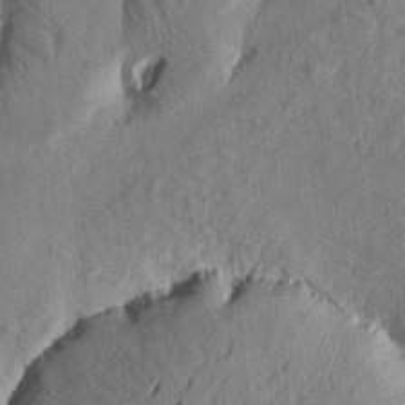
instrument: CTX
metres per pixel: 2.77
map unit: Htu
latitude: -1.7289
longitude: -176.4601
